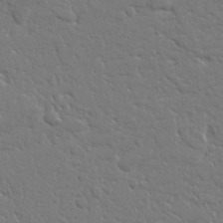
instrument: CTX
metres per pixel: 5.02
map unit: Ave
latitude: 14.4979
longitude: -139.2726
